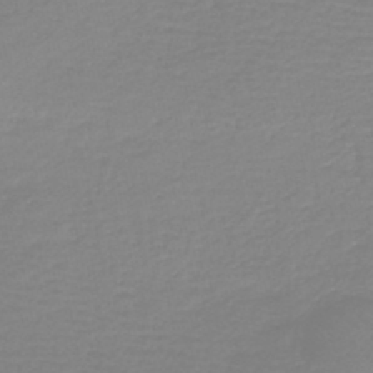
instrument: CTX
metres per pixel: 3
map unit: HNb
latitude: -44.8030
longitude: 54.1795
